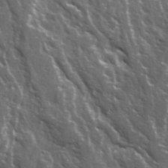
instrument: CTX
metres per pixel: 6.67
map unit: Ave
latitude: 15.7072
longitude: -131.7072
